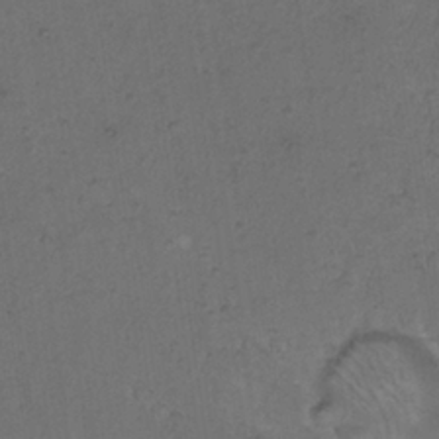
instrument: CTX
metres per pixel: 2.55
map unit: Hto
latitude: 9.2915
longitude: -60.2711
